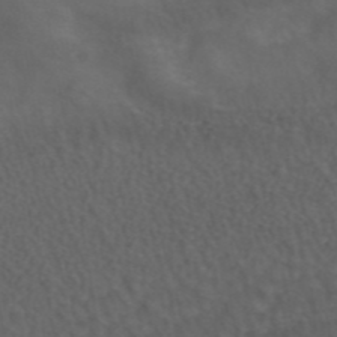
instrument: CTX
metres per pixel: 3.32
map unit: ANa
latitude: 43.5938
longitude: 24.2550
